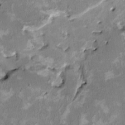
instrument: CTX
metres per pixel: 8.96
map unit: HNhu
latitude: 3.1403
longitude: -4.4601
